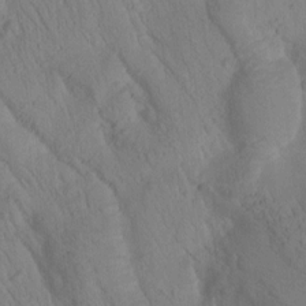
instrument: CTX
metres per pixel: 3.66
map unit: Htu
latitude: -1.1620
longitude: 173.7477
